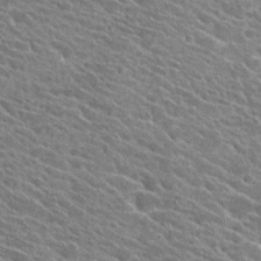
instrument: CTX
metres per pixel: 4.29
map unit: Hto
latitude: 25.4804
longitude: -40.6679
